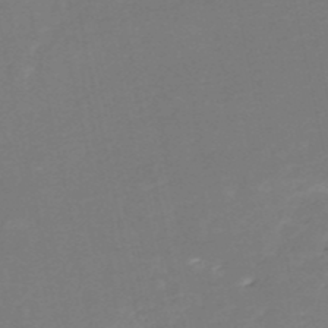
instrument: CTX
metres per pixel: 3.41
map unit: eHh
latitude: -52.2550
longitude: -24.8380
